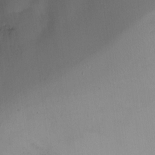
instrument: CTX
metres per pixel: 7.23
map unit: Ht
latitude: -10.6896
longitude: -27.6694
